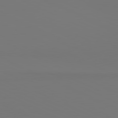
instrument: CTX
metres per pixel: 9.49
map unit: lApd
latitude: 81.1214
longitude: 147.8611
